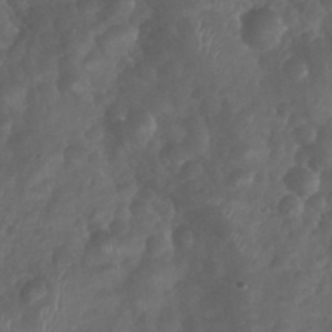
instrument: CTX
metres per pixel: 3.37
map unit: Nhu
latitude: 28.7624
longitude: -56.4601
